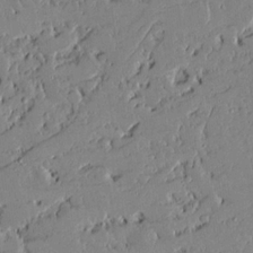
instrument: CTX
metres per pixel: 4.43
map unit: lAvf
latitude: 16.3656
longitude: -127.7072
